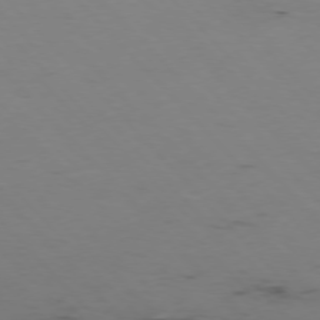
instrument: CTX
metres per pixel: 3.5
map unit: Hpe
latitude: -76.8219
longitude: -18.6112
